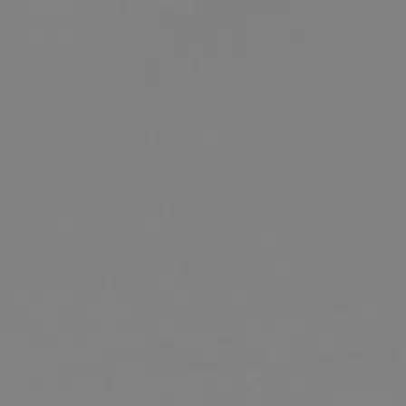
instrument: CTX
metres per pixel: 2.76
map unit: HNb
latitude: -52.3117
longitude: -38.5546
